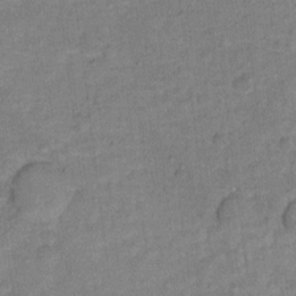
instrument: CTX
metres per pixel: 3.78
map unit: Hto
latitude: 12.1767
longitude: -37.5182
